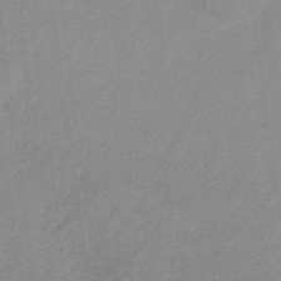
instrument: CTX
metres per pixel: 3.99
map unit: lHb
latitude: -34.4440
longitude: 70.0472
